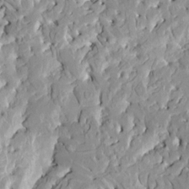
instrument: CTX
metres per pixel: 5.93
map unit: HNhu
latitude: 7.9339
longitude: -2.5545
